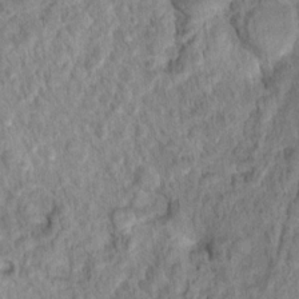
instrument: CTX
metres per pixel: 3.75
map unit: Hto
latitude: 13.3671
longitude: -37.6883
